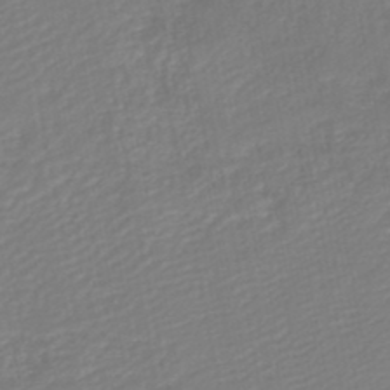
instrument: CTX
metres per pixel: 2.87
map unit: lHb
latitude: -46.2361
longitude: 74.2362
